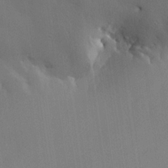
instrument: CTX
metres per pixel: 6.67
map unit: lHvf
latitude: 21.8773
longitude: 146.2928
